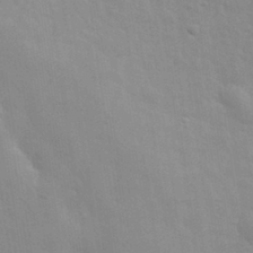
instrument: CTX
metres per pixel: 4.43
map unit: eHh
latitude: 32.4034
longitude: -70.4223
